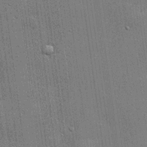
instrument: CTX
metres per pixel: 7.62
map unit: lHvf
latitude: 20.8569
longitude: 142.8030
